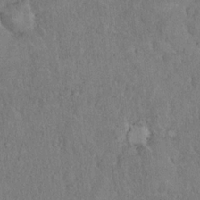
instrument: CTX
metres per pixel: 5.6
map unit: eHh
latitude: 18.4601
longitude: -61.9717
